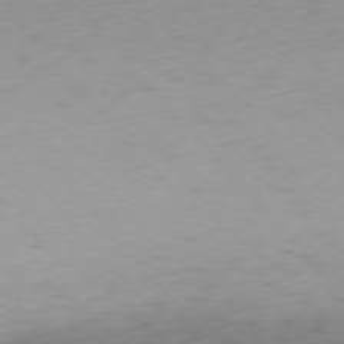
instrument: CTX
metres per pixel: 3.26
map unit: Ap
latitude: -76.1606
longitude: -64.5168
